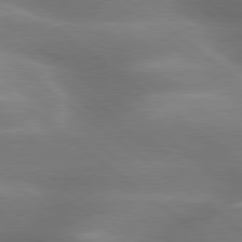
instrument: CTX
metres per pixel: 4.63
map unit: lApd
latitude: 79.6127
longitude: -118.2900
